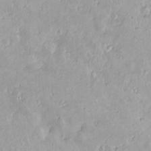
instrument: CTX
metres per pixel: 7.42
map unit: Nve
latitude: -8.1228
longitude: 174.5384
